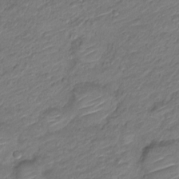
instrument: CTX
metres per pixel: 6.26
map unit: Nve
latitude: -18.3495
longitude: 107.2187
